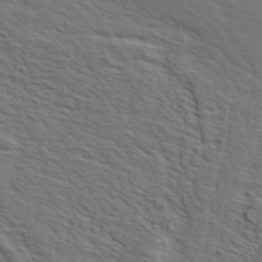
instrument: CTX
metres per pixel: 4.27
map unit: ANa
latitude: 45.5749
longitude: -83.6693
